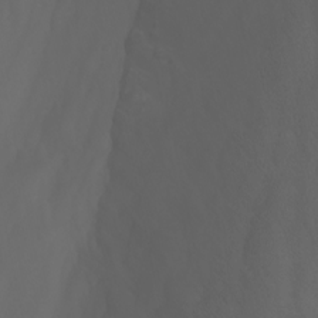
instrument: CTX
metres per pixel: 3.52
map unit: Nhu
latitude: -10.0094
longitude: -69.7638
